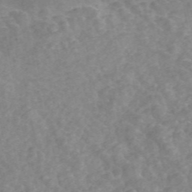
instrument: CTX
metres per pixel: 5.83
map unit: ANa
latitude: 45.9339
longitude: 24.5385
